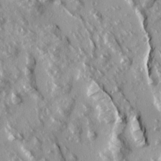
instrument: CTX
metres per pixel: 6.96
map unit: Ave
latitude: 14.8002
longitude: -130.8947
